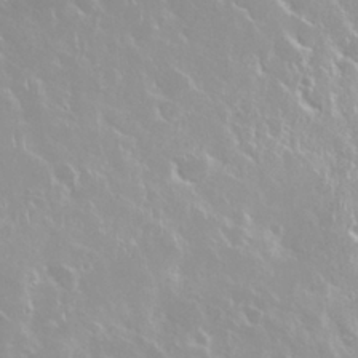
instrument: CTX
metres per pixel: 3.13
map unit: Nhu
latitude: 28.6490
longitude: -61.3670
